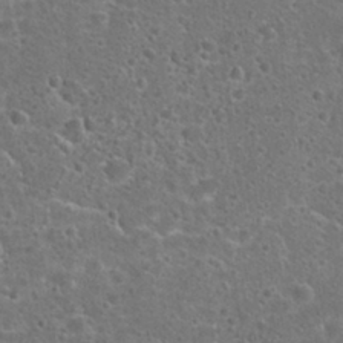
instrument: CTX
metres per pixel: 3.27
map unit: Hto
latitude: 22.5735
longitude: -48.0822
